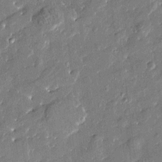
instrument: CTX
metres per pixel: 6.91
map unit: Htu
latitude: -8.3306
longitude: 176.8597
